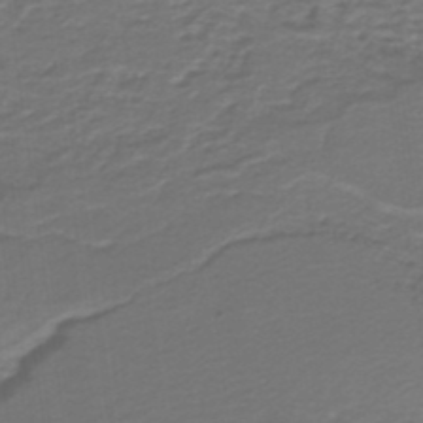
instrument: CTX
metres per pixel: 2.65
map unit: lHb
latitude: -39.3888
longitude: 55.7100
